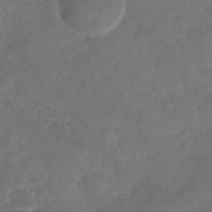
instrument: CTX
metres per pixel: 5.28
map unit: Nhu
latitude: -30.3873
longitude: -62.9703
